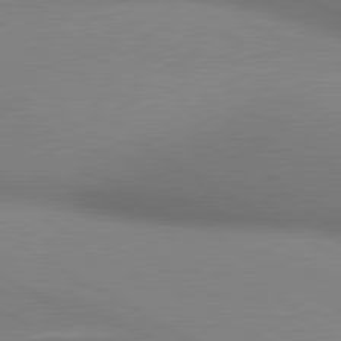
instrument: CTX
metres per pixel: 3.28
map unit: lApd
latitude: 80.7057
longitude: 133.9556
